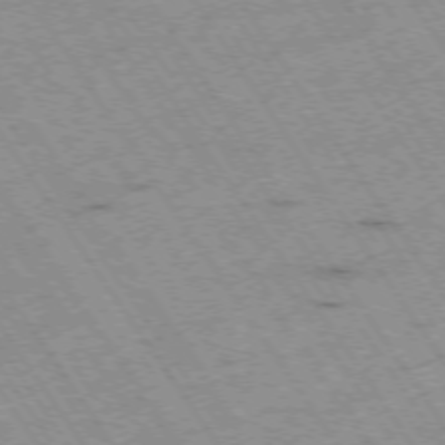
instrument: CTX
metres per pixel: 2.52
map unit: Hpe
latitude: -74.2362
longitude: 1.5399
